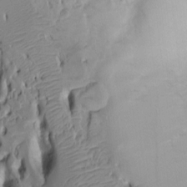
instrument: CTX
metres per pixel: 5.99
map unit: Htu
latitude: -5.4454
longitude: 151.8800
